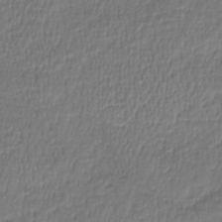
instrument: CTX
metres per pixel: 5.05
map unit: lHb
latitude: -39.6155
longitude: 73.1053
